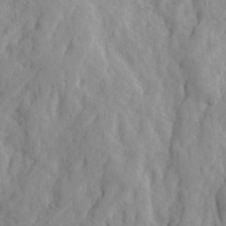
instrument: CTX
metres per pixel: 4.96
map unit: Ave
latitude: 21.9150
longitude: -130.7058
